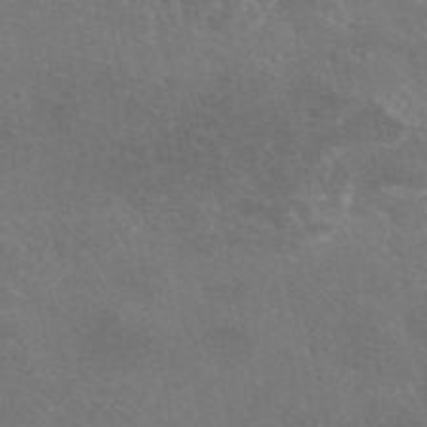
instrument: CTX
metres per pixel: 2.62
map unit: eAb
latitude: 46.7436
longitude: 105.8044
